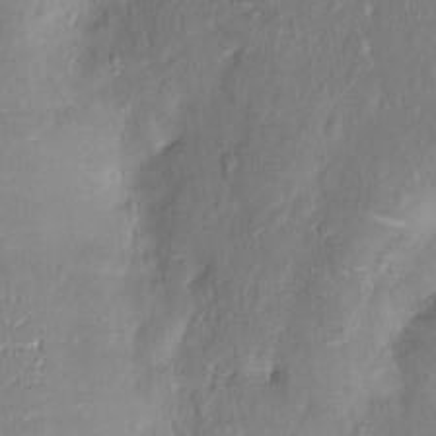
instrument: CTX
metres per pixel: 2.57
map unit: Nhu
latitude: 1.0080
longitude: -14.6491
